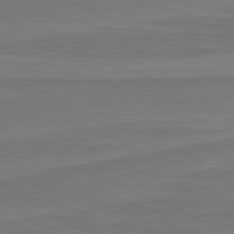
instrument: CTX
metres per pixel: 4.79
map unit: lApd
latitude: 81.6505
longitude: 168.3873
